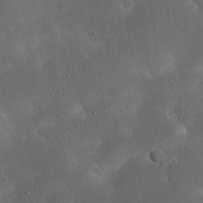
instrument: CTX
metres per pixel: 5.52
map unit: eHh
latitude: 23.5560
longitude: -66.9513
